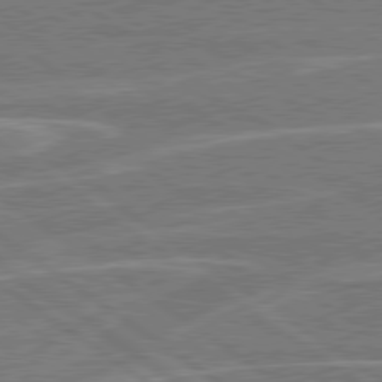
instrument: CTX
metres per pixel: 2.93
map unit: Hpe
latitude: 79.0270
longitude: -130.5357
